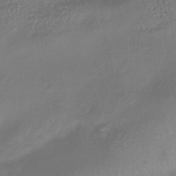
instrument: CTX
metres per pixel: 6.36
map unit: lHb
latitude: -36.5951
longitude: 70.1228
